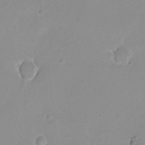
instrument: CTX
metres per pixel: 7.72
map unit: Nhu
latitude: -8.1417
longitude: -42.6302
